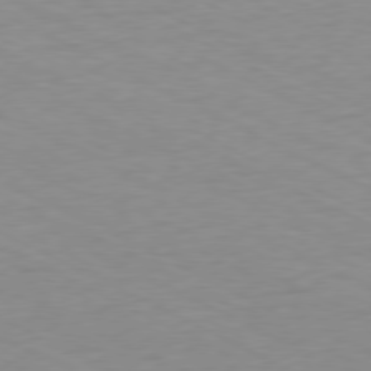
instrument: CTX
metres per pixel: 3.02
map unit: Ap
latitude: -78.2928
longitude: -72.9703
